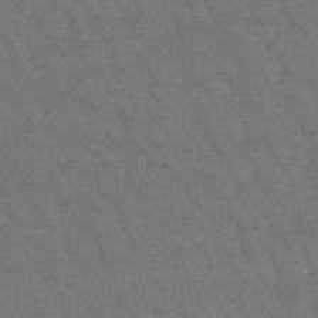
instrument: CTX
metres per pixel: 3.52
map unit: lHb
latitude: -47.6155
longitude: 80.9353
